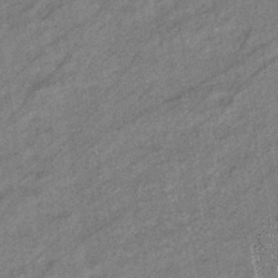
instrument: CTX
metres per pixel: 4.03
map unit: eHb
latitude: -40.3684
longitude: 82.1984
